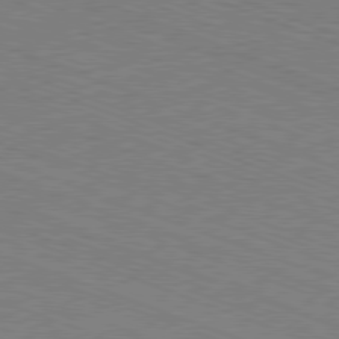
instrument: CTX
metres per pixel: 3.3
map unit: Ap
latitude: -81.2565
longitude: -74.4223
